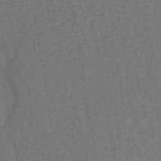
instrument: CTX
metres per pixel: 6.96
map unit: lHb
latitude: -39.0487
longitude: 63.3320
